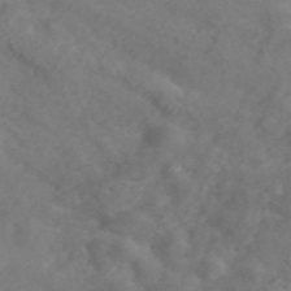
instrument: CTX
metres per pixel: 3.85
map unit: ANa
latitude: 43.8961
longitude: 26.9919
